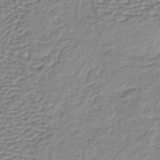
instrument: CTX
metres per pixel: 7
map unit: lHb
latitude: -39.0676
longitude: 58.7463
